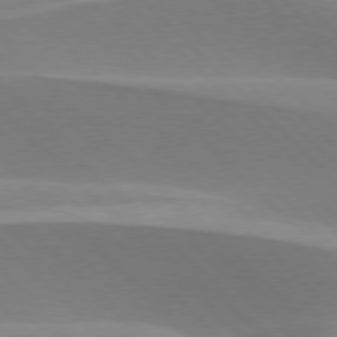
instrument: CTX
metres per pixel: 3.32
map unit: lApd
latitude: 77.0836
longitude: -51.2726
